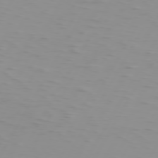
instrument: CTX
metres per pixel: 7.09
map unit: Hpe
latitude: 74.4601
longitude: -126.2523
